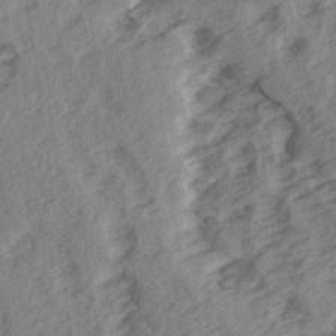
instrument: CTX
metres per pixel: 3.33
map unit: Ave
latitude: 15.4994
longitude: -103.5749
